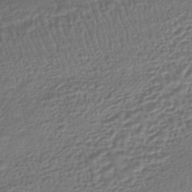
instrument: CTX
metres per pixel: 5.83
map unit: HNhu
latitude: -43.6343
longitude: 107.1998
